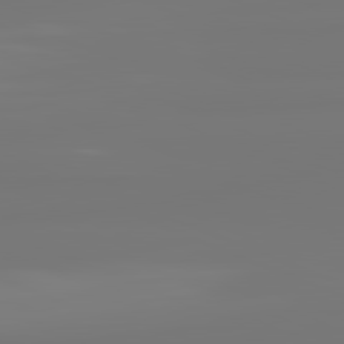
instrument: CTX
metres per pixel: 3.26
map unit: lApd
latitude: 81.9339
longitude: -176.2900
